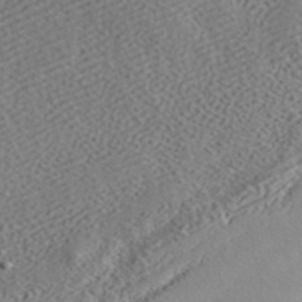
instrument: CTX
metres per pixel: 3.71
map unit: ANa
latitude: 42.6680
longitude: 55.1431
